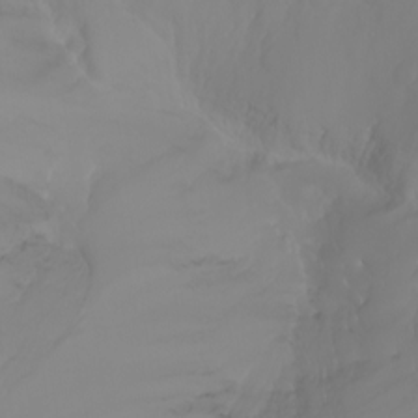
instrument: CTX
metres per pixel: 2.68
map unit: Nhu
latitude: -7.0864
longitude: -83.9150
